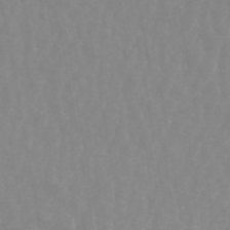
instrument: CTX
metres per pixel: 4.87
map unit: ANa
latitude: 45.8961
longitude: 27.6910
